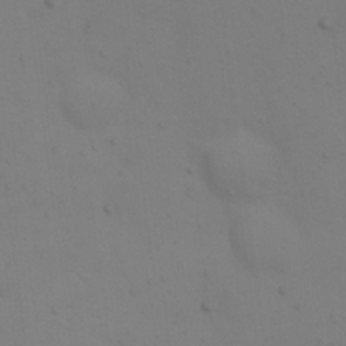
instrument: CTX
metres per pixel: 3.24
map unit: Nhu
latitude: 22.4412
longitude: -65.3671
